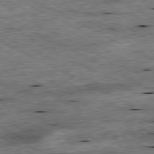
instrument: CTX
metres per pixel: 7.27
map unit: Ap
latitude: -80.7086
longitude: -88.6491
